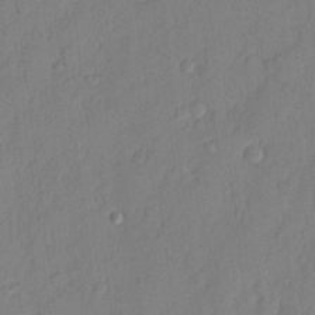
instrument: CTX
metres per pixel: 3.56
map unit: eHh
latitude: 5.2159
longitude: -76.0444
